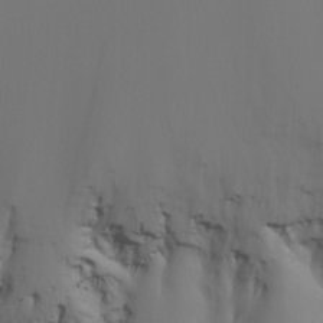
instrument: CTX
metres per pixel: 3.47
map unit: Nhu
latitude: -5.0108
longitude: -69.7827
